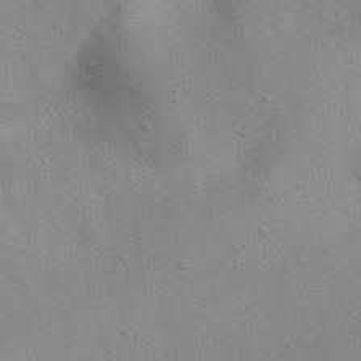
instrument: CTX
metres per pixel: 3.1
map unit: Nhu
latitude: 22.5168
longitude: -69.2915
